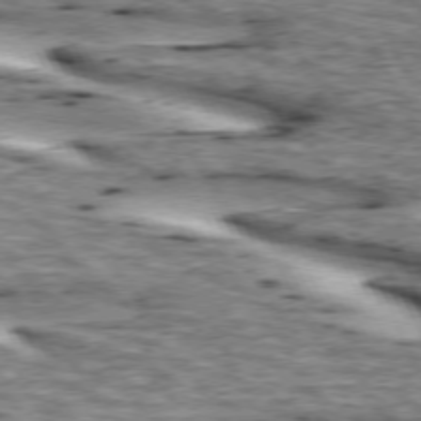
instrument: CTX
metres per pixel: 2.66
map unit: lApd
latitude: 73.5560
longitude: -54.7246
